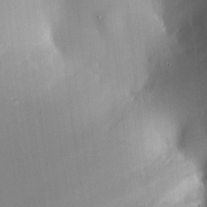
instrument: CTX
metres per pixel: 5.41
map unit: HNhu
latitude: 8.6113
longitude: 9.8044
